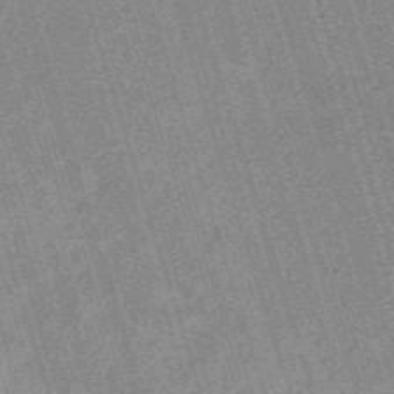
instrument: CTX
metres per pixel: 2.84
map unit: HNb
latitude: -53.7666
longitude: -48.0822
